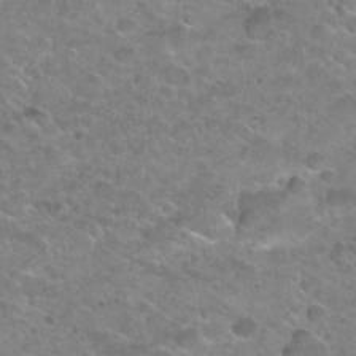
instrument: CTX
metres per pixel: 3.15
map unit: Nhu
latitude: 31.4238
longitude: -53.3671
